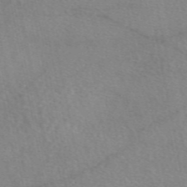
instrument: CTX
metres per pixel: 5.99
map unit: eAb
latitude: 48.8758
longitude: 111.5399
